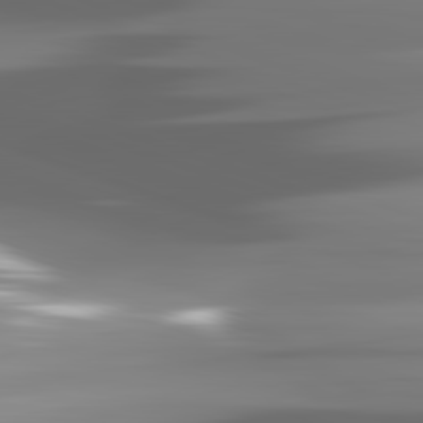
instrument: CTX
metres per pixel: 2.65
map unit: lApd
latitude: 82.4034
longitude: -143.9528
